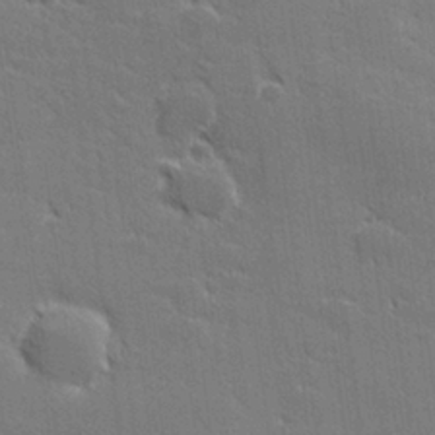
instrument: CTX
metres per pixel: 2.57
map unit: lHvf
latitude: 26.7813
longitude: 142.3117
